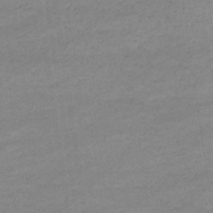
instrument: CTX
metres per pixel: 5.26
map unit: eHb
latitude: -33.7100
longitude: 70.6896
